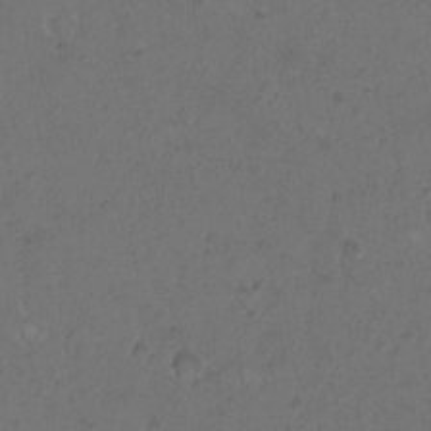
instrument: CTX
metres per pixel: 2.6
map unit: Hto
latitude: 9.0836
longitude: -60.2900
